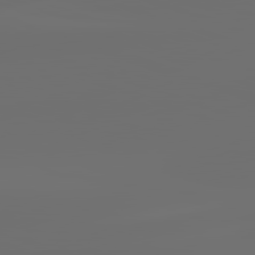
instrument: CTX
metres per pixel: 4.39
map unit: lApd
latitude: 82.2333
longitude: -152.9325
